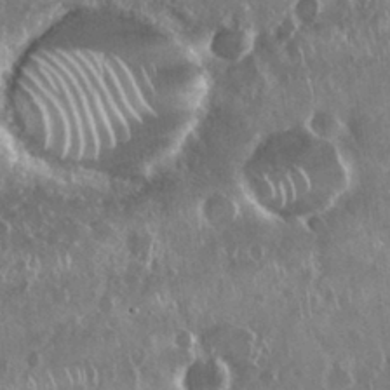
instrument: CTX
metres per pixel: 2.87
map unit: Nhu
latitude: 28.8947
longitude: -62.7247
